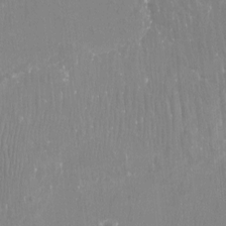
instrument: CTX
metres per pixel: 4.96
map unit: Htu
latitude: -8.5385
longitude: -75.8772
